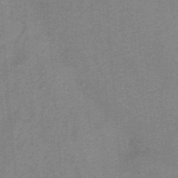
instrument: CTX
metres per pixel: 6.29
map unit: HNb
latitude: -37.8989
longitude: 53.9745
